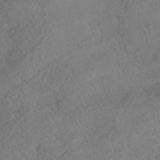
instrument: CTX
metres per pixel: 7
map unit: HNhu
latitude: -42.4628
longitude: 105.4076
